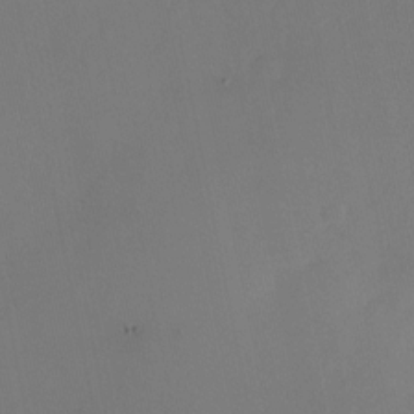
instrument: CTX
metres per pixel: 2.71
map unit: Nhu
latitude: -23.1998
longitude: -70.5735
